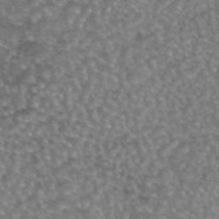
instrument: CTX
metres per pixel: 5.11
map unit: eAb
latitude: 44.8569
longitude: 108.4629
